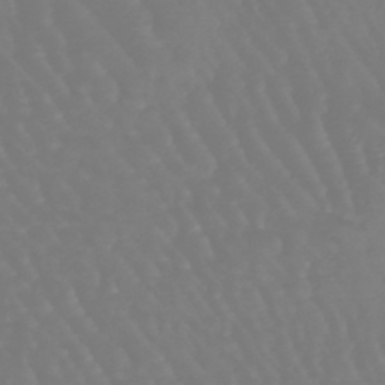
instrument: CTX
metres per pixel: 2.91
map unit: eHb
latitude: -46.2361
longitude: 79.5777
